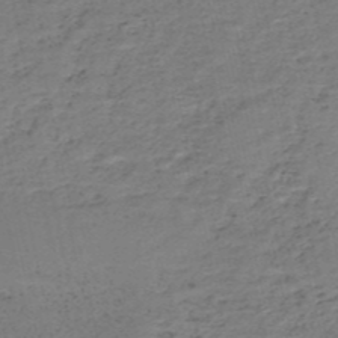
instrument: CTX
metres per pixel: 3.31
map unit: HNb
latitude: -51.8233
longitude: -53.1025
